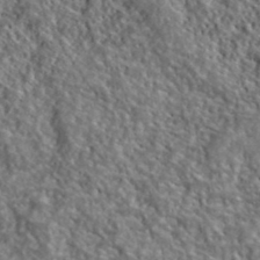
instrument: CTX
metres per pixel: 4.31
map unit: lHvf
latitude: 40.8569
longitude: -89.0459
